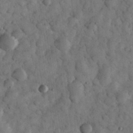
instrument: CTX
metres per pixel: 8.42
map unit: eHh
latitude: 32.4034
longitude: -69.2726
